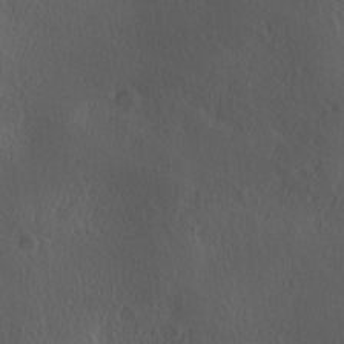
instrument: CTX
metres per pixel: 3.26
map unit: Ave
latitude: 0.3089
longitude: -114.0255
